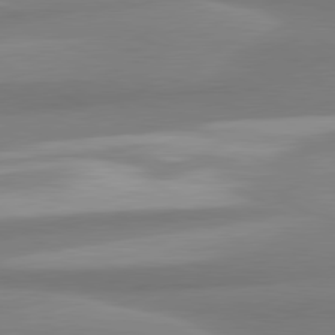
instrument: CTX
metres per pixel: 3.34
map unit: lApd
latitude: 80.7435
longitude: -175.6127
